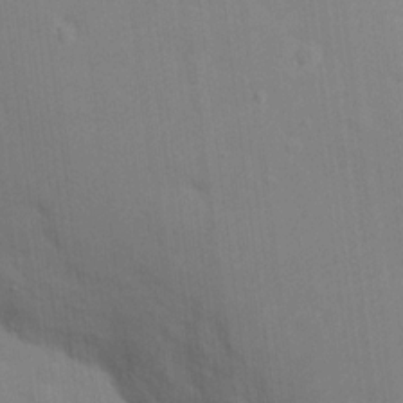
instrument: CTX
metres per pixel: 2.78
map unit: Nhu
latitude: 13.8772
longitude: -30.2523
